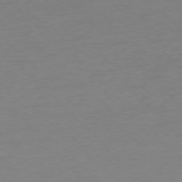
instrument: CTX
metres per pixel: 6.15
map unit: Ap
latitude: -76.8219
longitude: -64.9703
